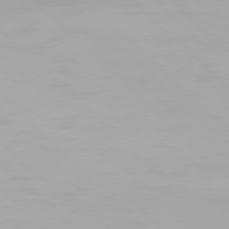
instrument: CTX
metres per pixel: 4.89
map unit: Hpe
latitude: 77.3103
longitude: -164.7624
